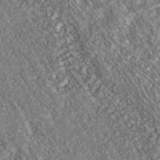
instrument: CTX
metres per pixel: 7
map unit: Nhu
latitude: -40.1417
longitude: -83.3481
